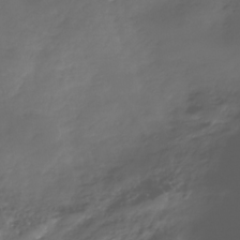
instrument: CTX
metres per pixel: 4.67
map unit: Nhe
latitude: -33.0676
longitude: -92.4223
